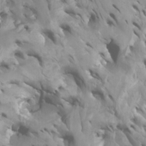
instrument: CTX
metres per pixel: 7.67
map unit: Nhu
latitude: -5.7666
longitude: -76.9136
